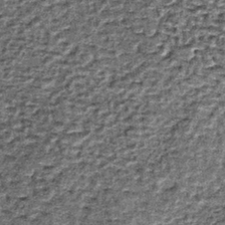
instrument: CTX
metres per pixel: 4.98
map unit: lHb
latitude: -38.0661
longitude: 66.6141
